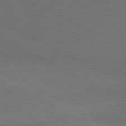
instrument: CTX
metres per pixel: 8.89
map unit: lApd
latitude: 81.2159
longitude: 149.6722
